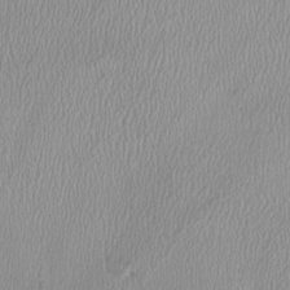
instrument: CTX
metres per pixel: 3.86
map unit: HNhu
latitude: -2.7274
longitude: -6.9136
